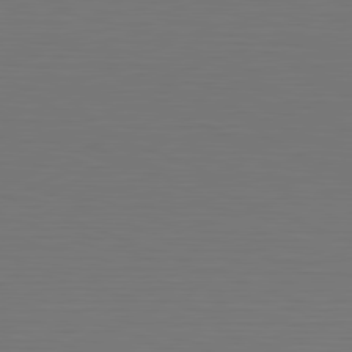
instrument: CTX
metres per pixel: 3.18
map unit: Hpe
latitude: -82.3117
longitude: 6.9919
